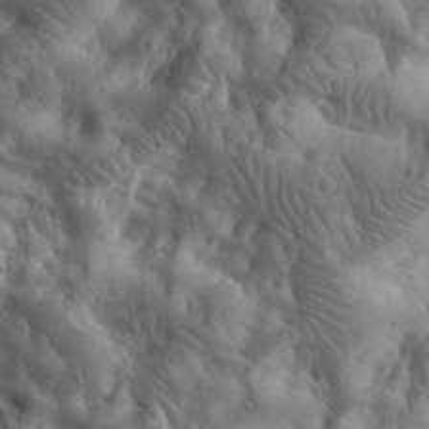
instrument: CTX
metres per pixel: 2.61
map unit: eHh
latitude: 30.5924
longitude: -68.1389
